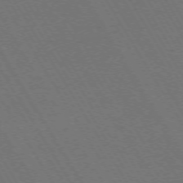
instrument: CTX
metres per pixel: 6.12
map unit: Ap
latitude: -74.1039
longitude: -73.8584
